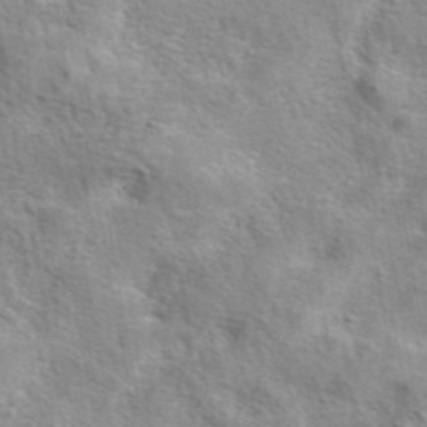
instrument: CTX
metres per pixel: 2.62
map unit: eAb
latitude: 41.9339
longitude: 103.8422
